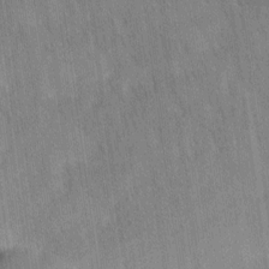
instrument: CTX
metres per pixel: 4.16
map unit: Ave
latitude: 11.9528
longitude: -106.7057
